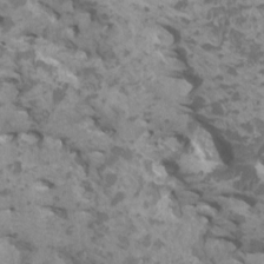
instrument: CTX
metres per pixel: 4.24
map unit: HNhu
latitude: 1.8394
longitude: 7.1053
